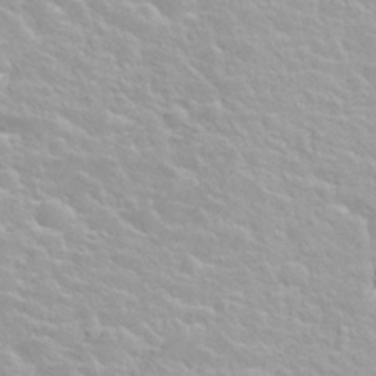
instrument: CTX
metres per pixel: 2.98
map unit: Nhu
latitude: 27.8961
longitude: -53.4805
